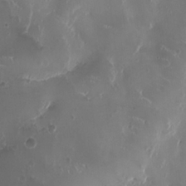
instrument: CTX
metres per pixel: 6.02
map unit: HNhu
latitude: -2.5384
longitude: -1.0080
